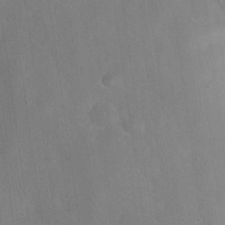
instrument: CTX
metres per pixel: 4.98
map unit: Nhu
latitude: 27.6883
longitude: -65.5938
